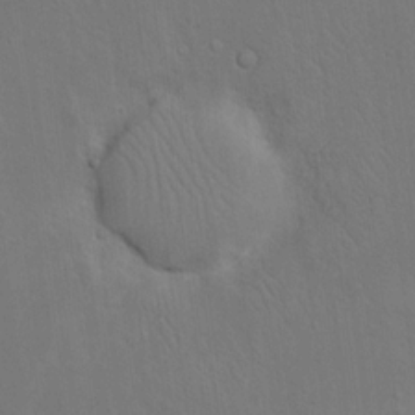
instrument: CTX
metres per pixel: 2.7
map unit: eHh
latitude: 17.4615
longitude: -66.0822
